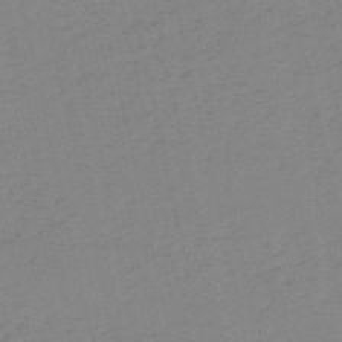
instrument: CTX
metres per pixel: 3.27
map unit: HNb
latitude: -53.9178
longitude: -39.2537
